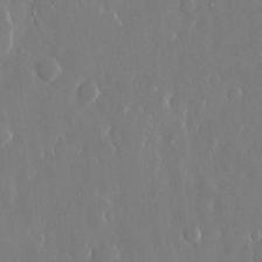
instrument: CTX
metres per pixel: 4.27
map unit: eHh
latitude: 13.8772
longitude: -71.6316
